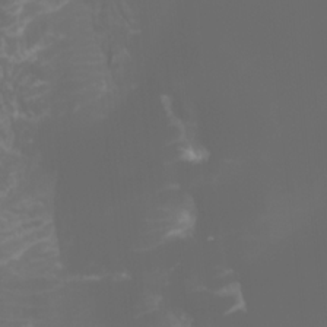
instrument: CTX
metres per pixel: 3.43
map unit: Htu
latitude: -0.5574
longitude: -76.7246
